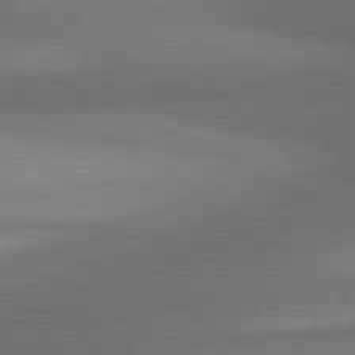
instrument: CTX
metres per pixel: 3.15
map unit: lApd
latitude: 81.2159
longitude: 139.5777
